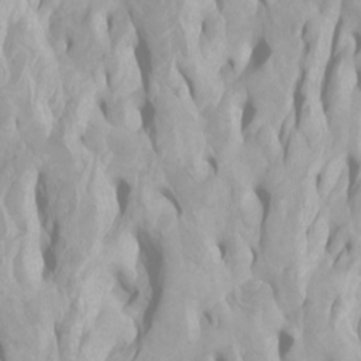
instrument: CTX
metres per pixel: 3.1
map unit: Ht
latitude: -2.0849
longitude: -61.8772
